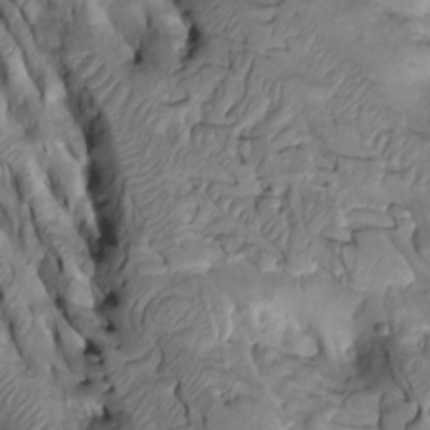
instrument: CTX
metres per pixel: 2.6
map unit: Htu
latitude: -2.2928
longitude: 149.8234
